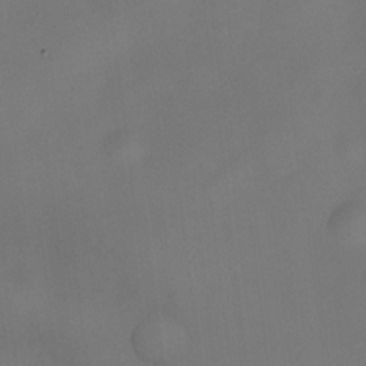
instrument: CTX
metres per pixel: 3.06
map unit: eHh
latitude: -23.7289
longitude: 15.1998
